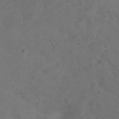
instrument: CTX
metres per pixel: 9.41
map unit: Nhu
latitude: 1.7449
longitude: -14.8191
